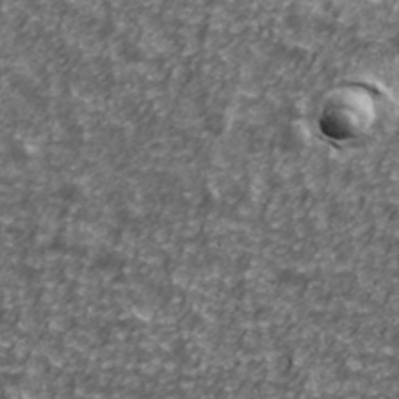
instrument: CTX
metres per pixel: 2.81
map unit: Ave
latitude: 41.6504
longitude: -114.0633
